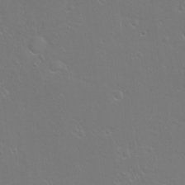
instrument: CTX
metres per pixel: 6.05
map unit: eHh
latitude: -11.0675
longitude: -65.1214
